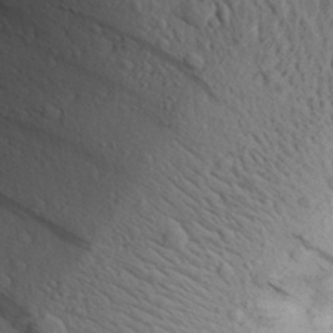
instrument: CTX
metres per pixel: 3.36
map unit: Aa
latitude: 30.0633
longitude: -138.3278
